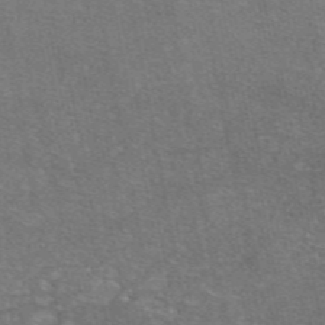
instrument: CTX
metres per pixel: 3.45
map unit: eAb
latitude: 47.5371
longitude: 114.3873
